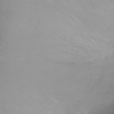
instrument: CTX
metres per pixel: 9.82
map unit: Ht
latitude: 0.0633
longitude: -46.2523
